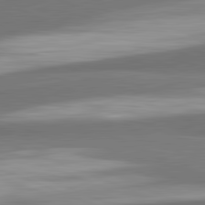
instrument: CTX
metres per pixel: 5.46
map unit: lApd
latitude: 82.3467
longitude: 153.9745
